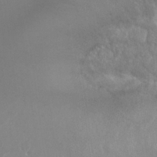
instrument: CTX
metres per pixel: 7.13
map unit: Nhu
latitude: 25.1781
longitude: -59.7828
